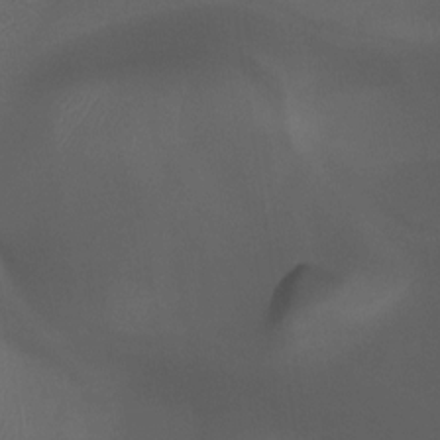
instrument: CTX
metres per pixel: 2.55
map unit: Ht
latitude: -4.3684
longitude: -62.5357
